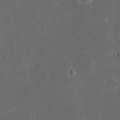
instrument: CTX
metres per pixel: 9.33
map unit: eHh
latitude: 20.3090
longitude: -68.8947
